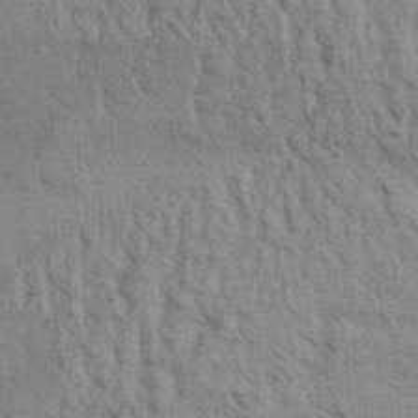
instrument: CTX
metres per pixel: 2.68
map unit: Aa
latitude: 31.2159
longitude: -135.4804
